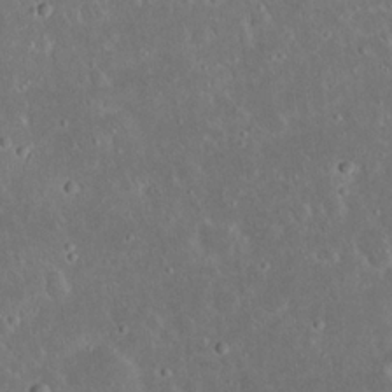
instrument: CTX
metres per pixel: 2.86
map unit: Nhu
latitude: 23.1403
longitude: -71.2159
